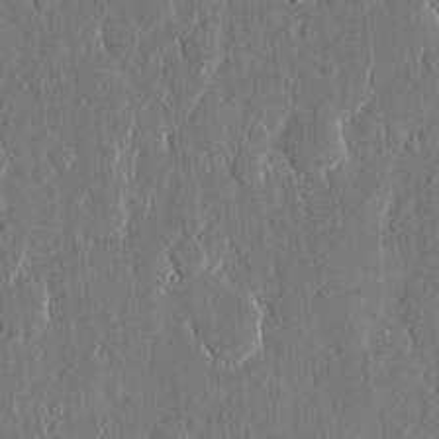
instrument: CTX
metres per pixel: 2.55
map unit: eHh
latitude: 13.4049
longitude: -70.2522
